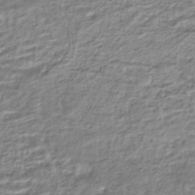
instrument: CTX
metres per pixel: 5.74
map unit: HNhu
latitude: -44.0850
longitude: 103.4643
